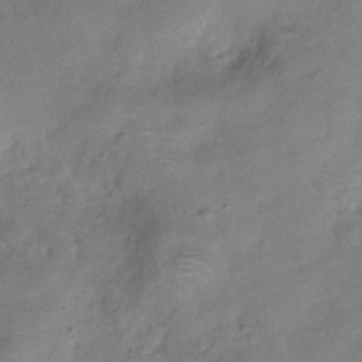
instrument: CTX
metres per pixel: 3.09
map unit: Hve
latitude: -31.4643
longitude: 95.8611
